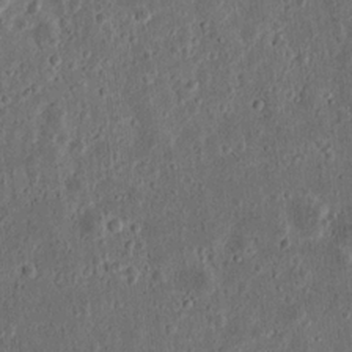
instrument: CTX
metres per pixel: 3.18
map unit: Ht
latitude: 13.6316
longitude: -74.1011
